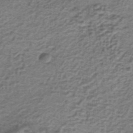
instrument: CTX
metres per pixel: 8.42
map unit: lHb
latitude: -36.6518
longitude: 60.3495
